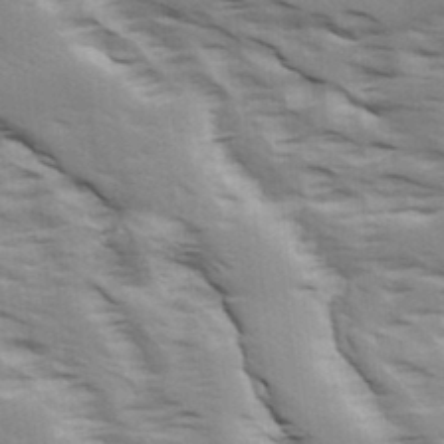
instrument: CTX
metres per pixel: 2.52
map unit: Ave
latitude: 16.0444
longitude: -129.6694
